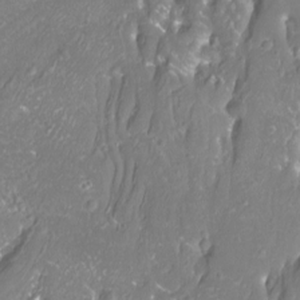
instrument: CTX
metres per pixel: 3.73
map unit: Htu
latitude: -12.5385
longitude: -71.5938
